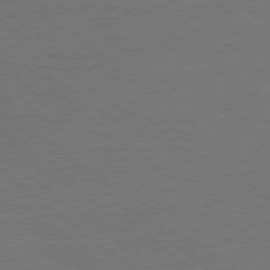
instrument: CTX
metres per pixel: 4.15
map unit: Ap
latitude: -79.0486
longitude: -55.0836
